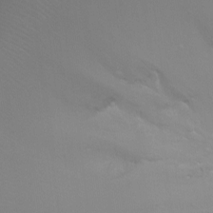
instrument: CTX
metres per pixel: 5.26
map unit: Ht
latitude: -12.4062
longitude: -44.8947
